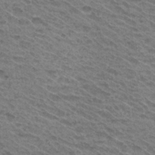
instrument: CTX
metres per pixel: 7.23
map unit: Hto
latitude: 31.5183
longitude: -47.4427
